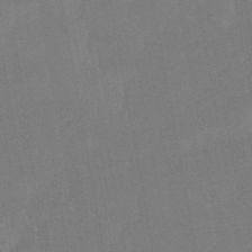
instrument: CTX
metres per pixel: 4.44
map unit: lHb
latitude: -50.2173
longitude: 81.2187
